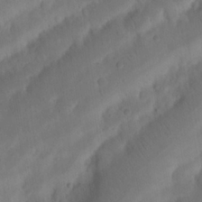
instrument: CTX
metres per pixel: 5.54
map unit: Nhu
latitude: 21.5371
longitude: -72.8002
